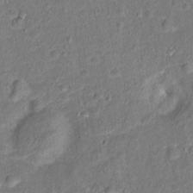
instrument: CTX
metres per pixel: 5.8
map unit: Hto
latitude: 15.2537
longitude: -42.0255
